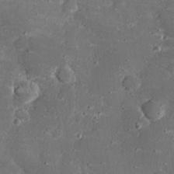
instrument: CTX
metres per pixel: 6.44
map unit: eHh
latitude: 24.5356
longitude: -88.8380
